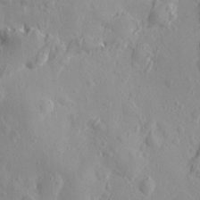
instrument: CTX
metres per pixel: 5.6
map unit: Htu
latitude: 1.1781
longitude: -175.7450
